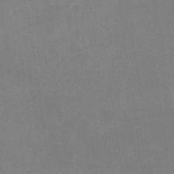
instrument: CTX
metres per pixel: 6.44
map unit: Nhu
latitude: -27.7099
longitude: -63.3671
